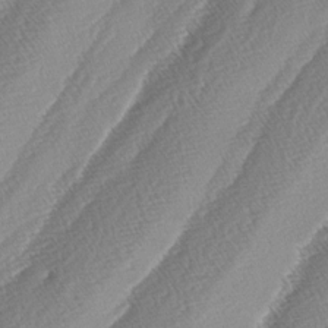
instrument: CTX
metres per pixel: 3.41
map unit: lAa
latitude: -4.5196
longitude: -129.7638
